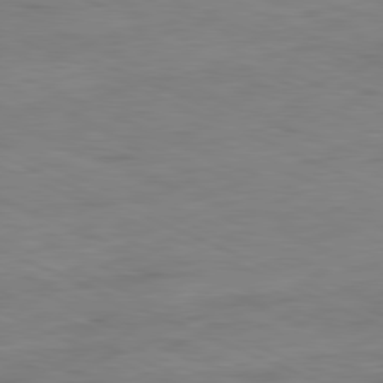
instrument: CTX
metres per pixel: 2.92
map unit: Ap
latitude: -81.8612
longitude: -69.1781
